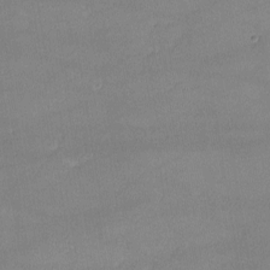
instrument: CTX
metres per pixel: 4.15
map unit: lHvf
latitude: -11.2943
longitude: -101.6694
